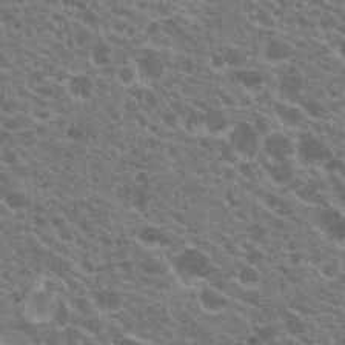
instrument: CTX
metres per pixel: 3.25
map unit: Hto
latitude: 20.7058
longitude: -35.3670
